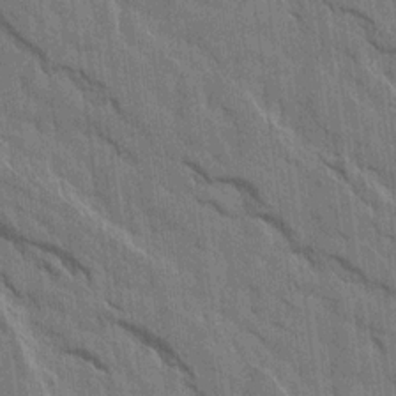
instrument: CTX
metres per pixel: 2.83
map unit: Aa
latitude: 15.2159
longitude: -145.7072
